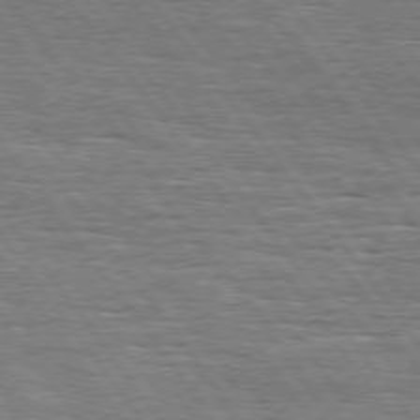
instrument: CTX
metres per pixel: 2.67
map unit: Hpe
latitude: 74.4223
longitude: -138.5546
